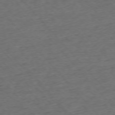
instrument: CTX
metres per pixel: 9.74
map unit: Ap
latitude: -75.8045
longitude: -80.6113
